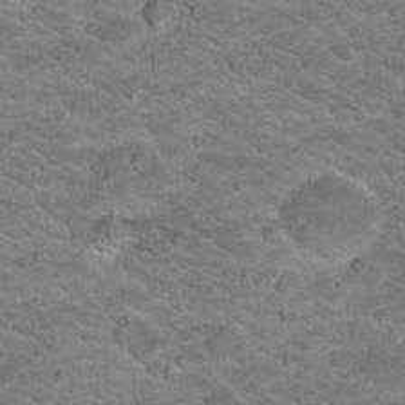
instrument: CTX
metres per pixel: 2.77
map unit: Hto
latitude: 18.6490
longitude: -36.1200
